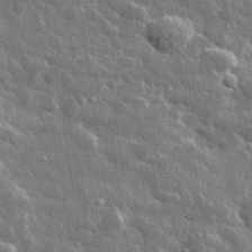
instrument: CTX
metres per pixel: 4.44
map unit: lHvf
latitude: 36.3090
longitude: -88.8380
